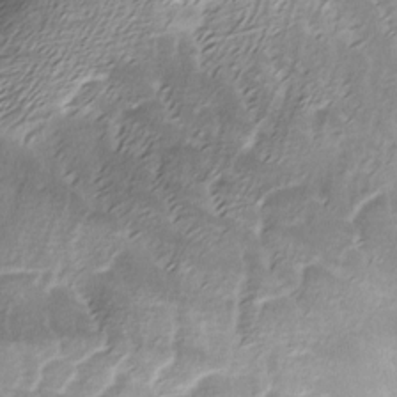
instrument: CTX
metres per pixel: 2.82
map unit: Ave
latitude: -7.8044
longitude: -122.8758
